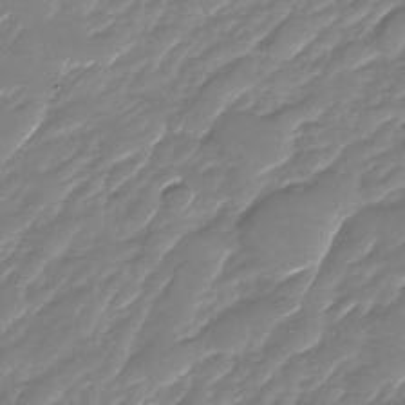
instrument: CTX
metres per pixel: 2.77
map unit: Nhu
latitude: -28.8030
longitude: -65.1403
